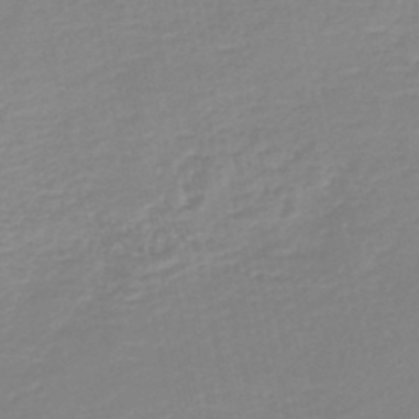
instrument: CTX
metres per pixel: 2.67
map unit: lHb
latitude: -46.2550
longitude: 64.7086
